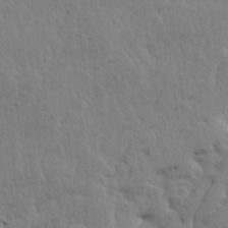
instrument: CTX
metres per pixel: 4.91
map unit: Ave
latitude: 14.4601
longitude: -135.5371
